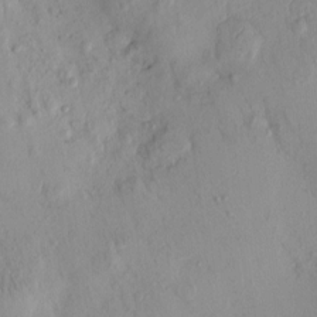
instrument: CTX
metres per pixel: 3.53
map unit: eHh
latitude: -0.0850
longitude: 15.2187
